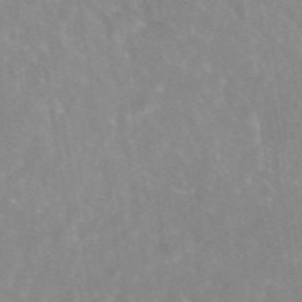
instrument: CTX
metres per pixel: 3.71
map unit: eAb
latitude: 45.3481
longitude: 126.5951
